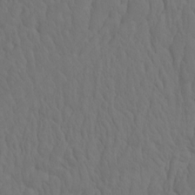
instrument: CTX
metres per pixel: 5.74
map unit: eHh
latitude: -2.3684
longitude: 15.0298
